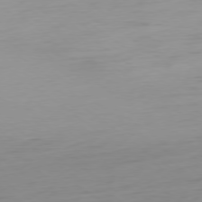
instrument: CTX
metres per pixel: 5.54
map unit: Ap
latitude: -79.0108
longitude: -65.8205
